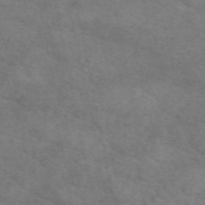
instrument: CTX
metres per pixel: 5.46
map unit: eAb
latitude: 50.3845
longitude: 106.8030
